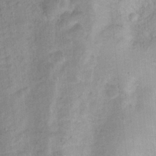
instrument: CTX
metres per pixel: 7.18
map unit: Hto
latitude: 14.5357
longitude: -38.8569
